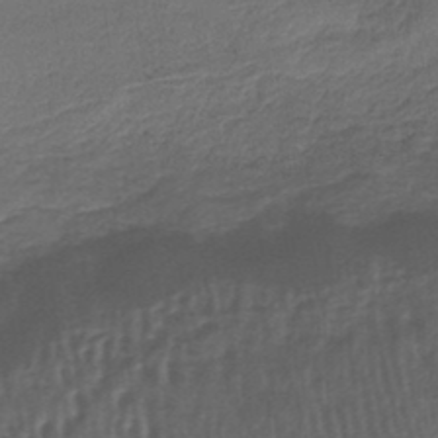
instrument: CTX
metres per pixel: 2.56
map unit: HNb
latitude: -35.8611
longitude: 58.8407
